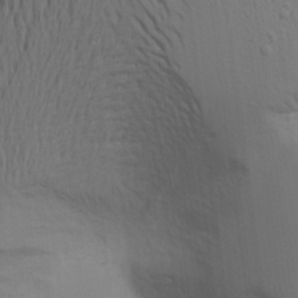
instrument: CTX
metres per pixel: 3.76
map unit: Aa
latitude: 15.5938
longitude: -147.5183
